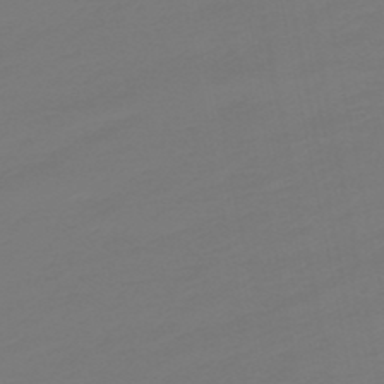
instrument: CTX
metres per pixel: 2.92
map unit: lHb
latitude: -49.5588
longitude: 82.6518
